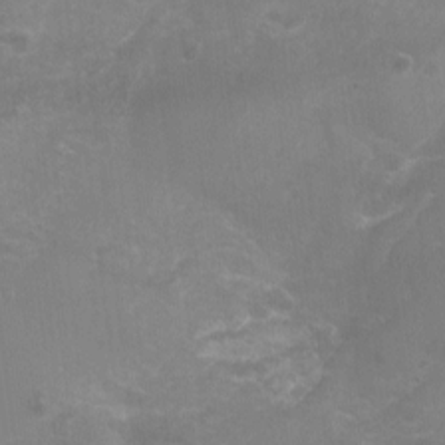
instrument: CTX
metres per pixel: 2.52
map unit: Nhu
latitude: -16.4629
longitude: -57.6693
